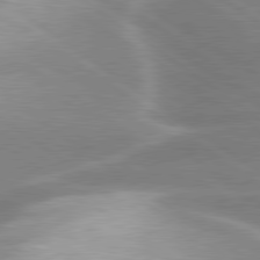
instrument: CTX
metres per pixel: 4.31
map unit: lApd
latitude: 80.0633
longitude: -119.9339
